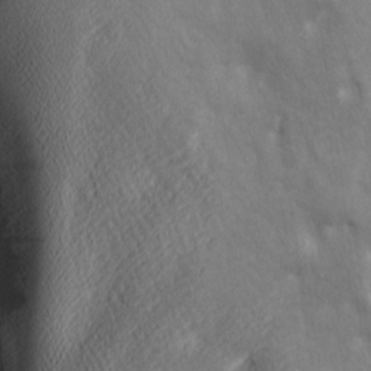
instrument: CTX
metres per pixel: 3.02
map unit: lAa
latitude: -8.3306
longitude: -126.0633
